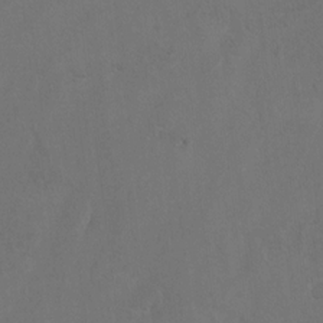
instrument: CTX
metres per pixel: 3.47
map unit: Hto
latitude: 8.3467
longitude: -35.0836
